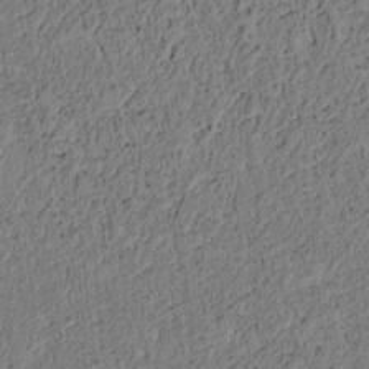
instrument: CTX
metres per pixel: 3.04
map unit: lAvf
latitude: 6.2522
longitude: 164.1795
